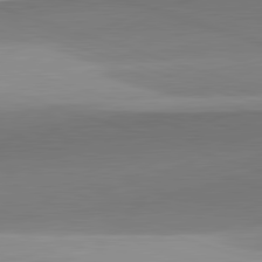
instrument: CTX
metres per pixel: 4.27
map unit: lApd
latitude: 81.9528
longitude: 135.4454
